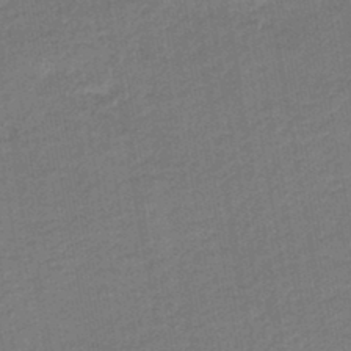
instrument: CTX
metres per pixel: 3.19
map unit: HNb
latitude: -43.9556
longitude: 52.0283
